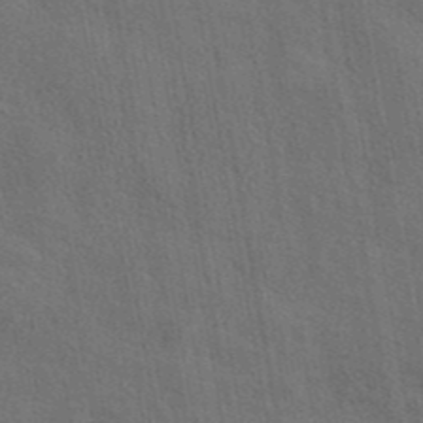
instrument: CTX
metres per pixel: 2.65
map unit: eAb
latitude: 43.7261
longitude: 113.7856
